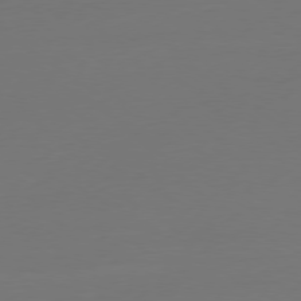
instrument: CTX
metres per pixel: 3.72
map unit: Ap
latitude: -79.2942
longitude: -65.1781
